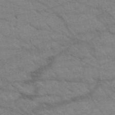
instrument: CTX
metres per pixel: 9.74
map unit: HNb
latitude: -52.2739
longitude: -43.1403
